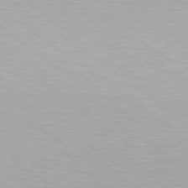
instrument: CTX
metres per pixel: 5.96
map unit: Hpe
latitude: 79.3293
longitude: -153.2348
